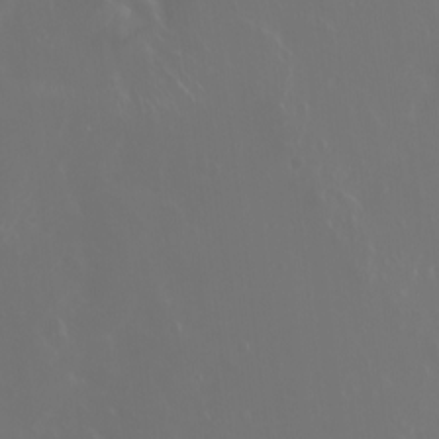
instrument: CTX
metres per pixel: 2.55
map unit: Ht
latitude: -2.8785
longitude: -60.5734
